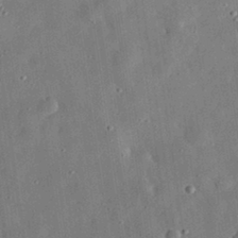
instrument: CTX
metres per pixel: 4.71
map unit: eHh
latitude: 31.9528
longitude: -76.9891
